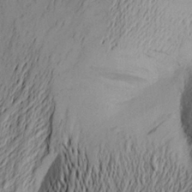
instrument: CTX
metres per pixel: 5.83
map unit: Aa
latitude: 23.8394
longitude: -149.3104
